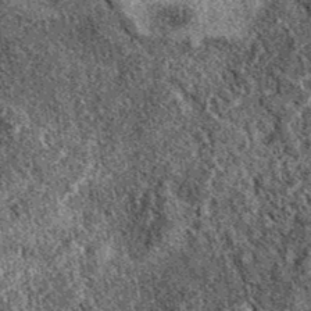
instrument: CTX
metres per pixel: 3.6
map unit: eAb
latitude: 39.4426
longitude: 111.0486
